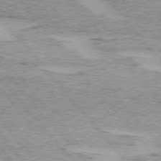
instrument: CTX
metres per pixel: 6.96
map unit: lApd
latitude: 74.9892
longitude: -77.3670
